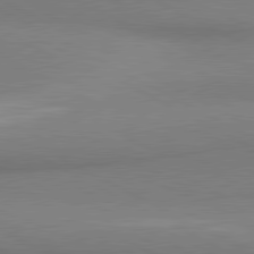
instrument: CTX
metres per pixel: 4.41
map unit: lApd
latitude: 80.9892
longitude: 163.3320
